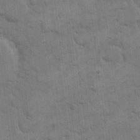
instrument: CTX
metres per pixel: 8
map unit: eHh
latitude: 12.7058
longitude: -65.4804
